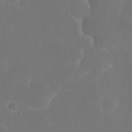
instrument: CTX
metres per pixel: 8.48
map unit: eHh
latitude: 19.2915
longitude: -67.5371
